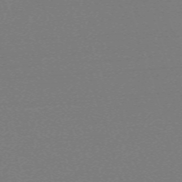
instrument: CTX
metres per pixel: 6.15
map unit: eHh
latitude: -62.6707
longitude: 52.6518
